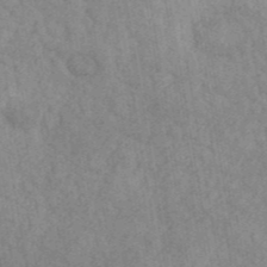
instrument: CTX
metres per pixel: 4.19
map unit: ANa
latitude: 42.3845
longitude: 52.3873
